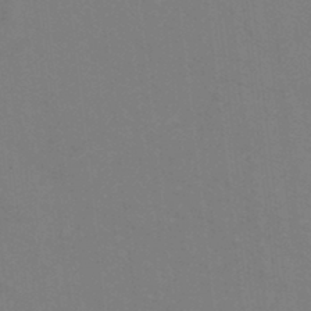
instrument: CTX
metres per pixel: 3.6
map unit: eHh
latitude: -42.5384
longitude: -32.7435
